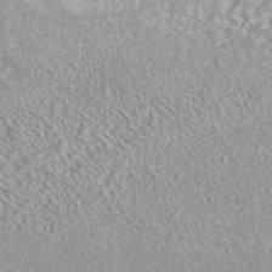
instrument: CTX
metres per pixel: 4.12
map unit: ANa
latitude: 41.5560
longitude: 28.7463
